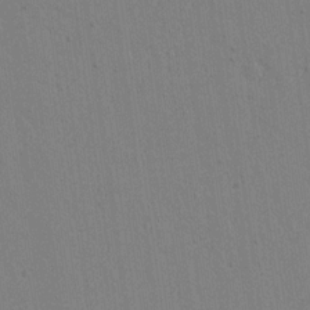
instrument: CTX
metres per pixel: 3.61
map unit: lAvf
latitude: 14.6113
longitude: -126.7435
